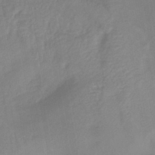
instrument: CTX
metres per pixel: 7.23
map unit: lHb
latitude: -41.6722
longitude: 77.3888
